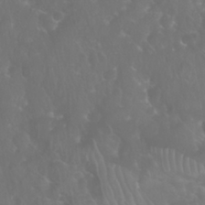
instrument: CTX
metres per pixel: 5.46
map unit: Nhu
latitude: 28.1578
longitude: -65.6316
